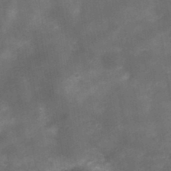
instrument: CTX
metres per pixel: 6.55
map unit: Nhu
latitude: 3.1781
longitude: -18.2144
